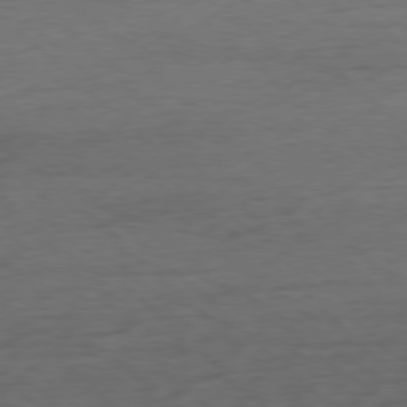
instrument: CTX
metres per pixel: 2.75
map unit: Ap
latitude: -78.6896
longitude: -71.8016
